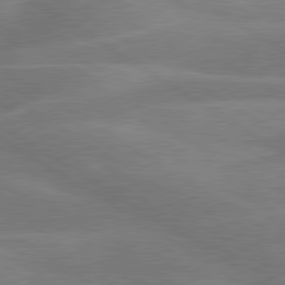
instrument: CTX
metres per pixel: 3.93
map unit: lApd
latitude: 79.7261
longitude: -123.0458
